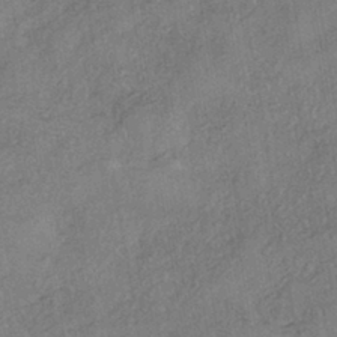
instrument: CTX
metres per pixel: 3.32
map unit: eHh
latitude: -41.6344
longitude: 119.9178
